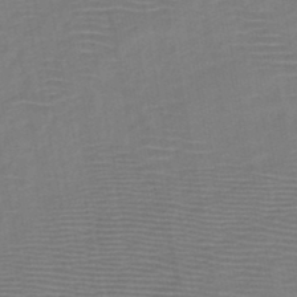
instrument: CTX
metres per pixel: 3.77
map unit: HNb
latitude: -46.5762
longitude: -40.5356
